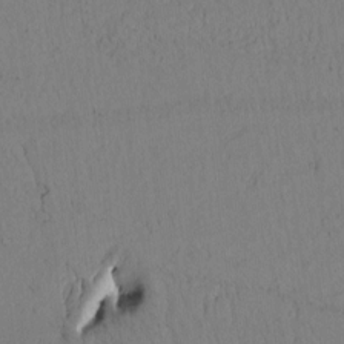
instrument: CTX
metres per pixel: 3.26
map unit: Htu
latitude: -0.2173
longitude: 171.3510
